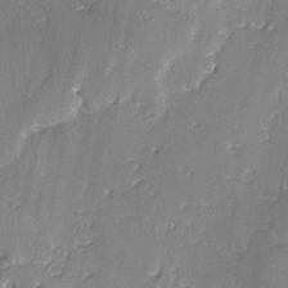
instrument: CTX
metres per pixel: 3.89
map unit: lAvf
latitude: -2.8974
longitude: -108.5356
